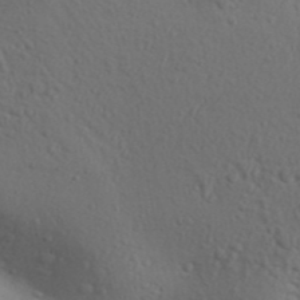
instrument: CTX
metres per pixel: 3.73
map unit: Aa
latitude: 30.0444
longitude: -146.3279
